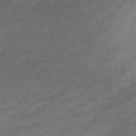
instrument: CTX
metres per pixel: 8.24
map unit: eHb
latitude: -33.3321
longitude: 68.5384
